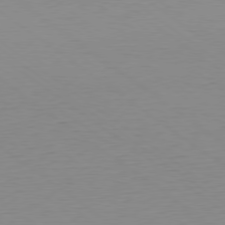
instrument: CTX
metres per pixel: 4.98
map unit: Ap
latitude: -79.1620
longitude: -55.7261
